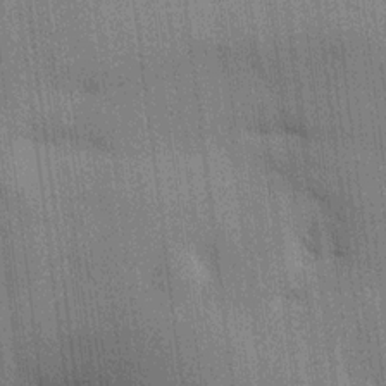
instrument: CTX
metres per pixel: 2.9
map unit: HNhu
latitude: 14.8380
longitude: 12.6141
